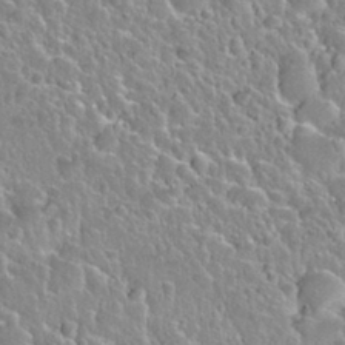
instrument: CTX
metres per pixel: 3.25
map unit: Nhu
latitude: 28.3845
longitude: -54.0822
